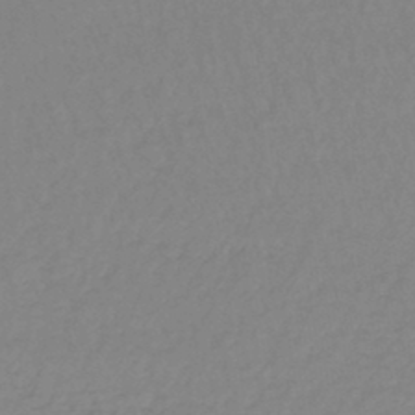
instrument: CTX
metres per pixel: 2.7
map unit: lHb
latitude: -45.1809
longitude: 65.9178
